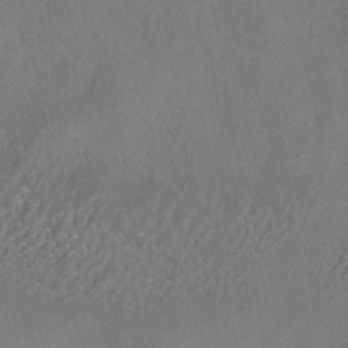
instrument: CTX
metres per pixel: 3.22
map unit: HNhu
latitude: -40.8786
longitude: 101.0486
